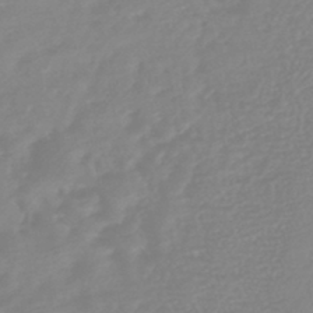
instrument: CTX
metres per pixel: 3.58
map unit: lHb
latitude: -42.1794
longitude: 77.7100
